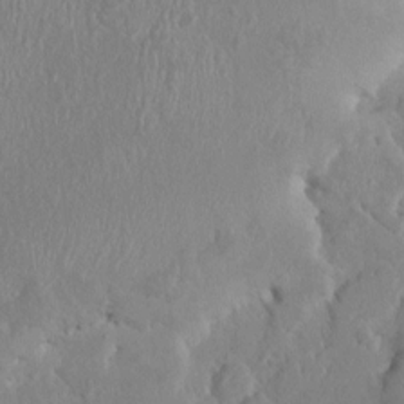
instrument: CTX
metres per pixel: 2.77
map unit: HNhu
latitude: 3.2915
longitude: -6.6490
